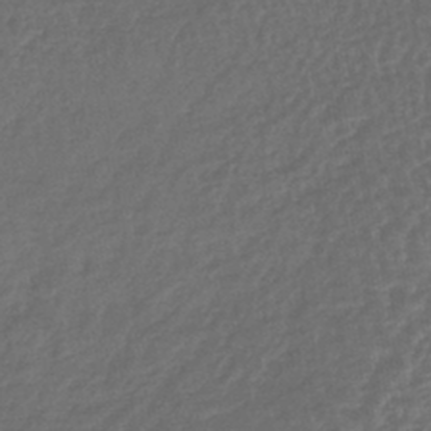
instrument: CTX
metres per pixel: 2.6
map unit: lHb
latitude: -41.4832
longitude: 69.5021
